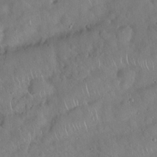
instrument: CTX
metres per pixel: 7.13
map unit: Hto
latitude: 19.4426
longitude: -53.3104
